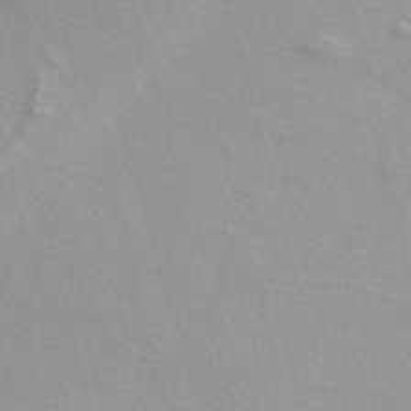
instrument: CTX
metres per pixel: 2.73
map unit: ANa
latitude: 51.8772
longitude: -71.4237
